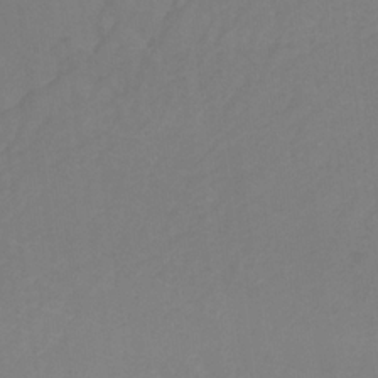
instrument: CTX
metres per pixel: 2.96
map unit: lHb
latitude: -31.5399
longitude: 64.2362
